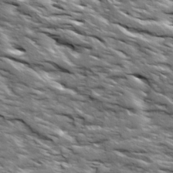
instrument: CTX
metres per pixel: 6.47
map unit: Ave
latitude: 19.2915
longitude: -135.2726
